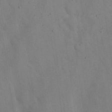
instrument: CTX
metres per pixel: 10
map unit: Nhu
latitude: 26.8191
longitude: -71.9150
